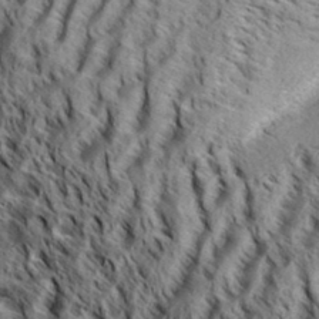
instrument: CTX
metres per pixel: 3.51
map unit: Aa
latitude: 33.6883
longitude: -137.3860
